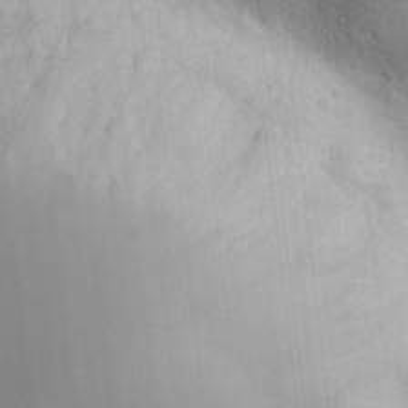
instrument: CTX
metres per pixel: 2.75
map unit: eHh
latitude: -2.4062
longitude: -79.8395
